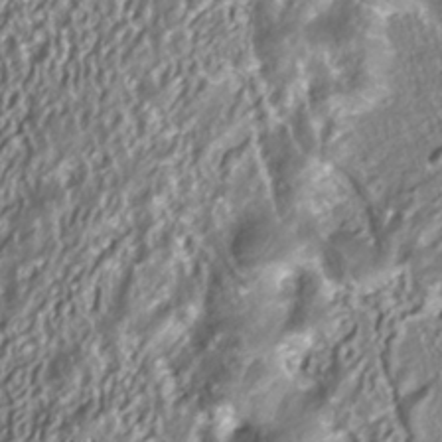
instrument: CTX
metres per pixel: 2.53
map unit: ANa
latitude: -38.2362
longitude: 97.5777
